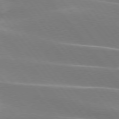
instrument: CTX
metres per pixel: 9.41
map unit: lApd
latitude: 75.6505
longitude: -62.7247
